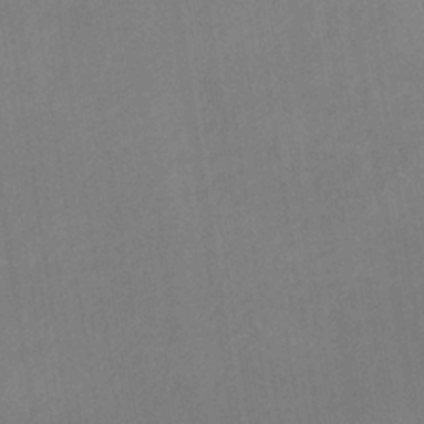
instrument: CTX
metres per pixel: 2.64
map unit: lHb
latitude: -34.8408
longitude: 67.1242
